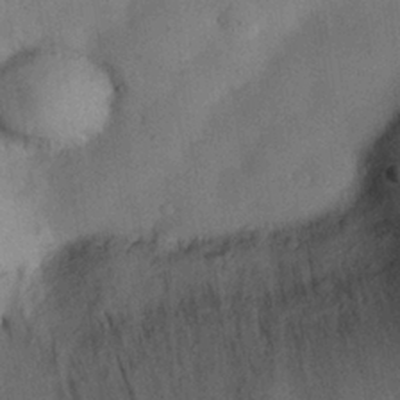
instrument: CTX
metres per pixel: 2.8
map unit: Nhu
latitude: 26.6491
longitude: -71.4426
